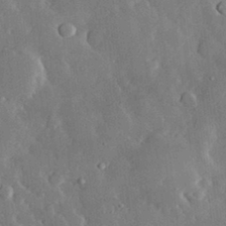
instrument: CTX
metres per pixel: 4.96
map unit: lHvf
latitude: 32.8380
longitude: -91.1970
